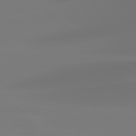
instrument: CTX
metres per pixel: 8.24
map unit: lApd
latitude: 78.9892
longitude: -174.9703
